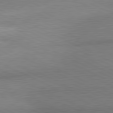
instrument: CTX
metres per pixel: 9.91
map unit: lApd
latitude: 81.0647
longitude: 164.2929
